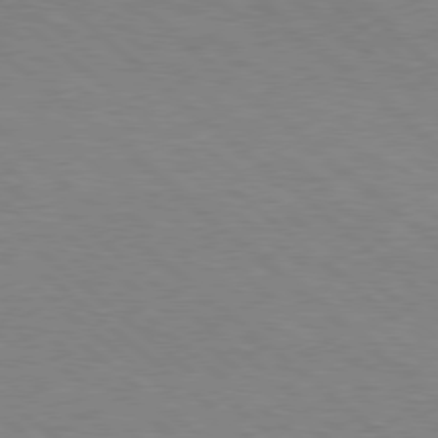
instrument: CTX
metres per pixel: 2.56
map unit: Hpe
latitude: 78.1767
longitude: -121.3104
